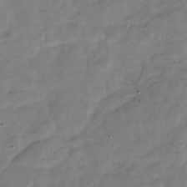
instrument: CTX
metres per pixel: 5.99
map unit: Hve
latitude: -30.5762
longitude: 91.3132
